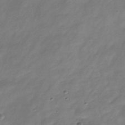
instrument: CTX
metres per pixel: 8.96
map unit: Hve
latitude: -34.7085
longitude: 89.4265
